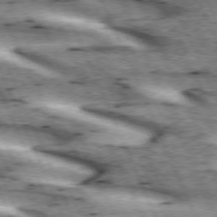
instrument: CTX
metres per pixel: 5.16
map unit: lApd
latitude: 73.1970
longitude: -54.0822
